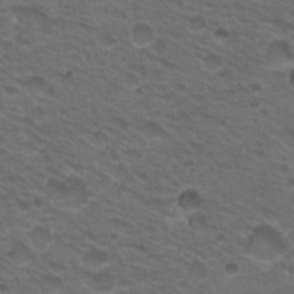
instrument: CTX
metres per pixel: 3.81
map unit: Nhu
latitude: 18.6112
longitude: -32.6113
